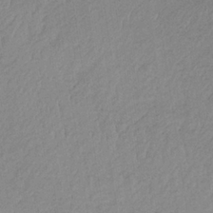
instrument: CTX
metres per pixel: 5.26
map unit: HNb
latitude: -33.4833
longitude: 63.3320
